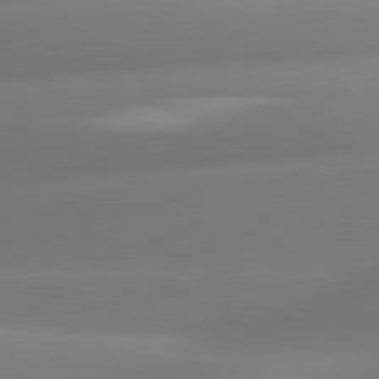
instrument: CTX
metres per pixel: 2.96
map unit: lApd
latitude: 80.9892
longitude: -161.1025
